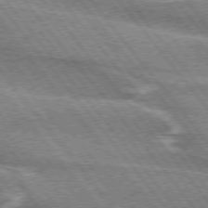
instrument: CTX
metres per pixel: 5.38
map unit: lApd
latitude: 75.1970
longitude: -66.0255
